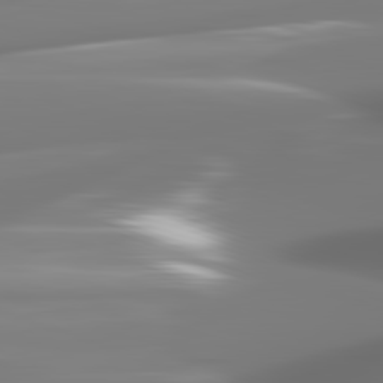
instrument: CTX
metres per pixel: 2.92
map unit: lApd
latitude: 82.3845
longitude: -145.3293
